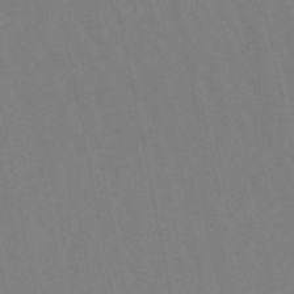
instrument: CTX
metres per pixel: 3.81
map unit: lHb
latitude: -49.6911
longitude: 71.1053
